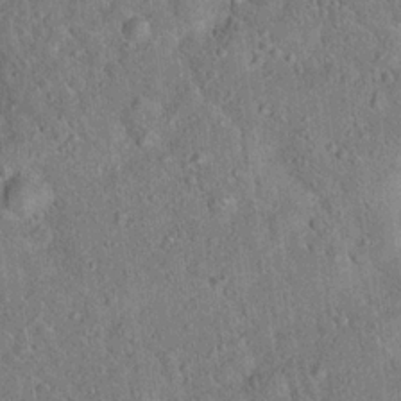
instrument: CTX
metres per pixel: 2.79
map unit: Hto
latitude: 17.4237
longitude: -52.2901
